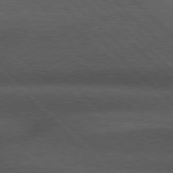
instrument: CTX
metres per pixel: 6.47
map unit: Hpe
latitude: 78.0633
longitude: -158.7435
